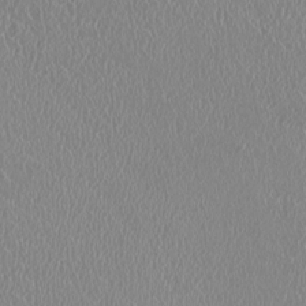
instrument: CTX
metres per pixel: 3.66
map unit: HNhu
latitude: -0.1228
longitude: -1.7449
